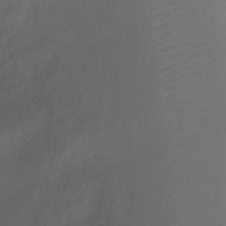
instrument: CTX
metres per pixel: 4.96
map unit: Ht
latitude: -0.4440
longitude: -36.1578
